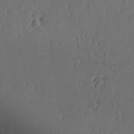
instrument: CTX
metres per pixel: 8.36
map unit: Hve
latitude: 14.3468
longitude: -90.9325
